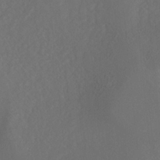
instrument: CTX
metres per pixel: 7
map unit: HNhu
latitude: -37.0297
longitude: 32.9164
